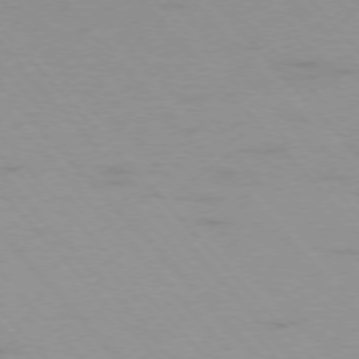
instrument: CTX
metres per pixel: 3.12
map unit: Ap
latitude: -76.4818
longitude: -69.9528
